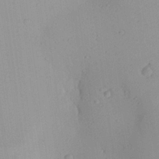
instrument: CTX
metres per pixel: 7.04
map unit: Aa
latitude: 25.1781
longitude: -144.8191
